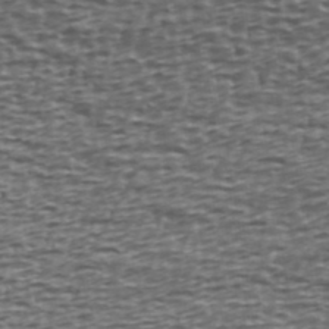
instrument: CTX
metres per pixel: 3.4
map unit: Ave
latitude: 39.7072
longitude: -113.0080
